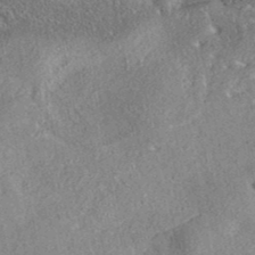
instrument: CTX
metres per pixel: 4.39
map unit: eAb
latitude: 36.9892
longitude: 112.7652
